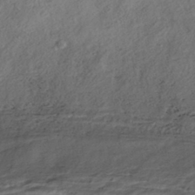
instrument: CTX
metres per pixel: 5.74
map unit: HNhu
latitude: -41.2187
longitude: 107.3510
